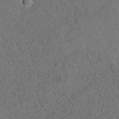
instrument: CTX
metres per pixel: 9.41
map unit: eAb
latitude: 35.2159
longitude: 109.8422
